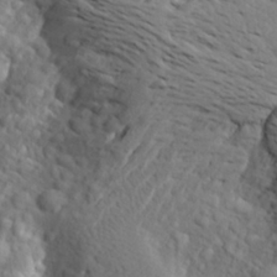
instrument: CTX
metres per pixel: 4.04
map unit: Aa
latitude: 24.1388
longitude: -147.4616
